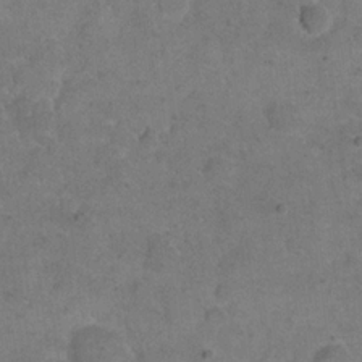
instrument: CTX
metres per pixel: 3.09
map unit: eHh
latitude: 19.7638
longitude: -62.8569
